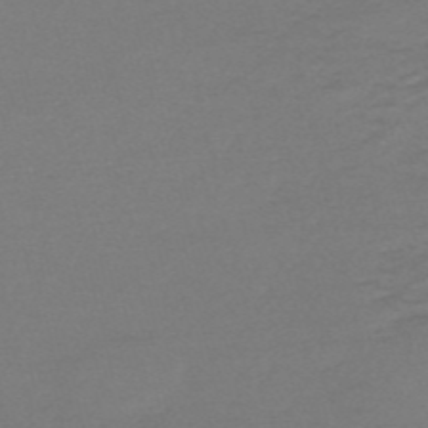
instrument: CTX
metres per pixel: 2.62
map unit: HNb
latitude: -54.8975
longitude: -40.6490
